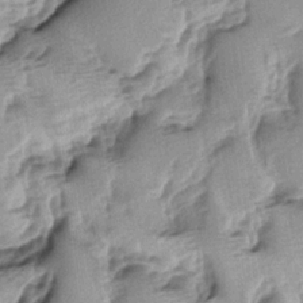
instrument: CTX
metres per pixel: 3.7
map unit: lAa
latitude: -4.5573
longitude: -125.1592
